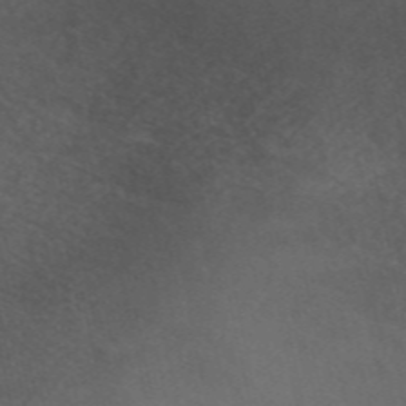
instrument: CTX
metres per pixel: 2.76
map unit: ANa
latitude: 49.0081
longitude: -73.4994
